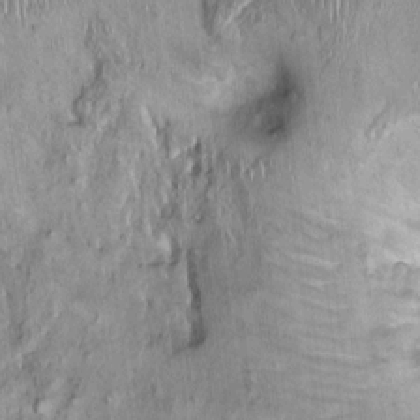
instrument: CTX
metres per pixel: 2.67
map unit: Nhu
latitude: -0.0850
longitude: -14.6491
